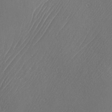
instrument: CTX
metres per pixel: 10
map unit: Ave
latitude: -6.8597
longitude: -119.6316
